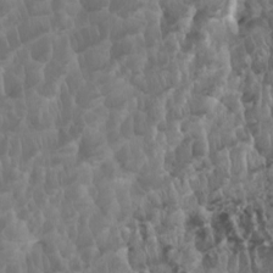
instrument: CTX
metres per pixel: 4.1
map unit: eHh
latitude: -1.3132
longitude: 14.5952
